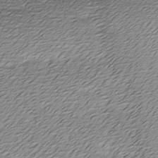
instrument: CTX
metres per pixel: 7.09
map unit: Ave
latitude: -7.8611
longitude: -123.3482
